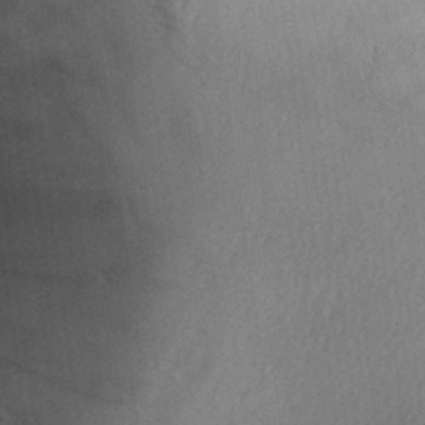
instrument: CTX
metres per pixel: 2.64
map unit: Aa
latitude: 29.4426
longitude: -137.1970
